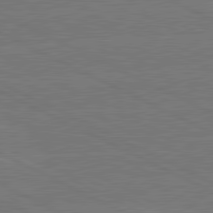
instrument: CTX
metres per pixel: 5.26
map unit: lApd
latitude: 81.0647
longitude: -127.9528
